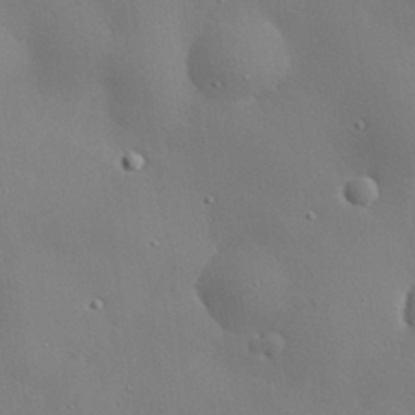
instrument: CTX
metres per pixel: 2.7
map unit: eHh
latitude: 29.5182
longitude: -82.6112
